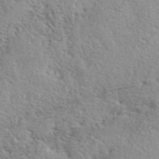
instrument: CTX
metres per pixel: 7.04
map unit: lHvf
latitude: 41.3103
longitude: -87.6505
